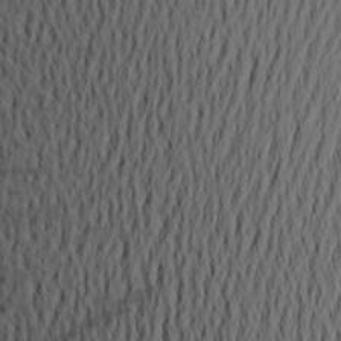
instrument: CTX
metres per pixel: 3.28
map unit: Aa
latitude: 20.5546
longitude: -145.5182
